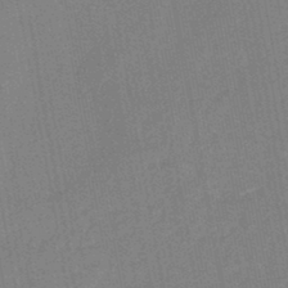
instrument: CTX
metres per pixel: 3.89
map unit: eHb
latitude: -44.1606
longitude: 86.1984
